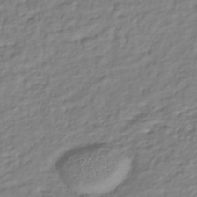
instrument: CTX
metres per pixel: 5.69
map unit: lHb
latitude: -41.7666
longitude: 75.0109
